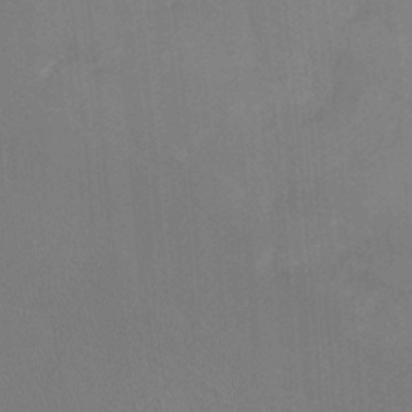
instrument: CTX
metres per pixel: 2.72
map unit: Nhu
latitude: -12.3117
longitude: -66.8002
